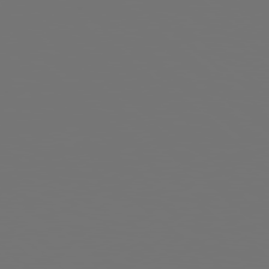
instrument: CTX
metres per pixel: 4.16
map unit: Hpe
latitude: 78.6680
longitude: 176.5952
